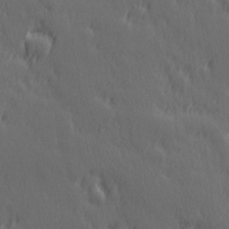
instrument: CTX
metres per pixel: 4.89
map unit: Hve
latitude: 26.3845
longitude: 145.4832
